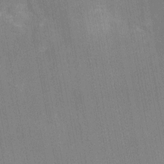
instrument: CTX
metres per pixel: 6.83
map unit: Nhu
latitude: -11.9367
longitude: -21.8017
